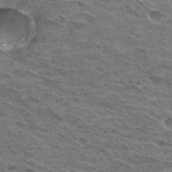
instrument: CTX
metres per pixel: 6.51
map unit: Hto
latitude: 30.7247
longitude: -44.2522
